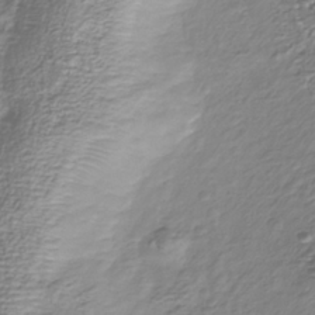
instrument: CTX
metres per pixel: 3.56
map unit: Nhu
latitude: -38.8597
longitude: -81.7072
